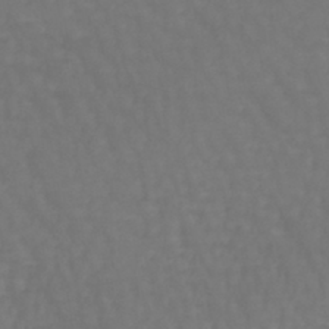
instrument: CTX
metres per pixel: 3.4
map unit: lHb
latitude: -42.5573
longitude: 65.2565
